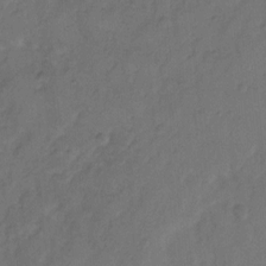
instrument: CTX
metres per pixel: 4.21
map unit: Hto
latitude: 7.3671
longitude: -61.6127
